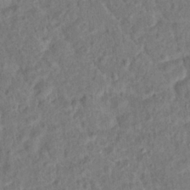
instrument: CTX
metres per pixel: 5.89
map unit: Hto
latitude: 14.3657
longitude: -38.8002
